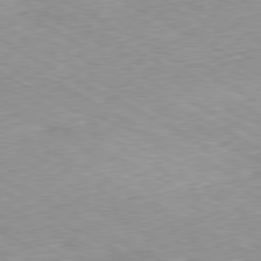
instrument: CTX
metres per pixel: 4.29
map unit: Ap
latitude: -80.6330
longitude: -47.9150
